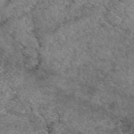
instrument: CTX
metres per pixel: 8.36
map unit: eAb
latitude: 49.8583
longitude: 112.9164
